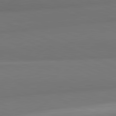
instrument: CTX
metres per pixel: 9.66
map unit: lApd
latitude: 82.0444
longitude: 177.8989
